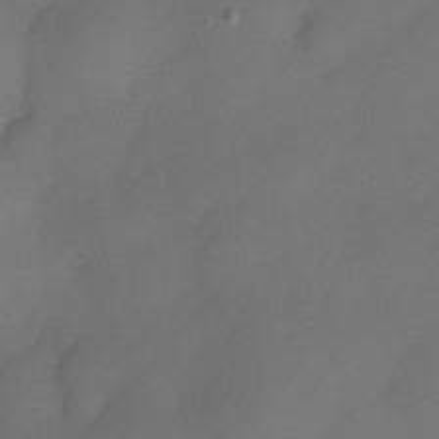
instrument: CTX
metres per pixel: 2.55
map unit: eHh
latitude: -22.1417
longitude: 15.4644
